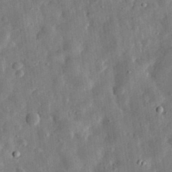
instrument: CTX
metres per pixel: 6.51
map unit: eHh
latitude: 32.4223
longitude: -76.7624
